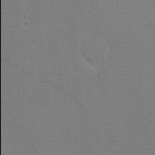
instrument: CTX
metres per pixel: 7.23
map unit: eHh
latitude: -3.9745
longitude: -85.9906
